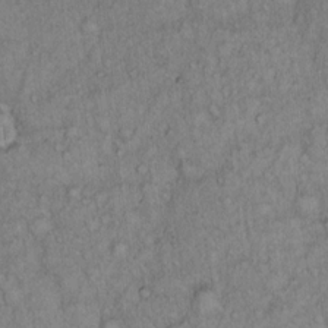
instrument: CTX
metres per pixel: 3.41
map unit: Hto
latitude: 13.3293
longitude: -57.2348
